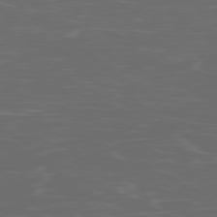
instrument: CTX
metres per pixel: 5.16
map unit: Ap
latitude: -79.0864
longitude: -103.5560
